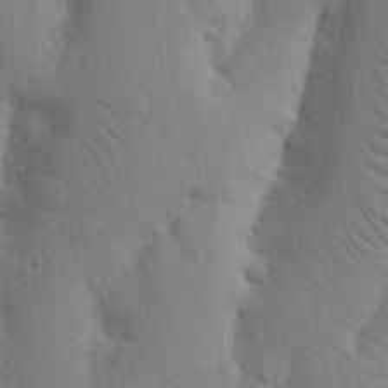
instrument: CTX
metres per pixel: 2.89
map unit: Nhu
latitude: 16.5546
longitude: -75.9528
